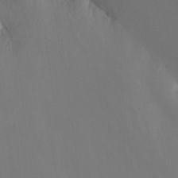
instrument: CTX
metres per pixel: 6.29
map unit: Nhu
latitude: -15.7478
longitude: -49.8961
